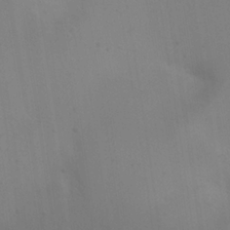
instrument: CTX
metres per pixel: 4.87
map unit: eHh
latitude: 22.9325
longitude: -68.4412
